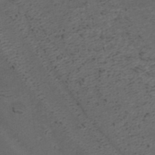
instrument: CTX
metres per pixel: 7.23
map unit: ANa
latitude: 41.9339
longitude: 27.8611
